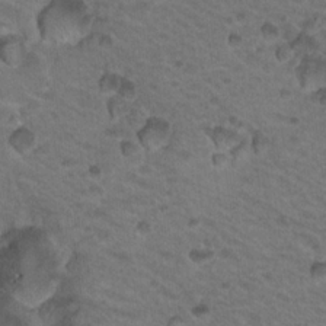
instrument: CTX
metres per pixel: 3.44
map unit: Nhu
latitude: 18.7813
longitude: -32.6868
